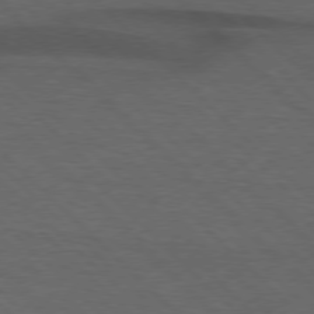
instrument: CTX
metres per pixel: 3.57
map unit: lApd
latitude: 75.6505
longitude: -83.8016
